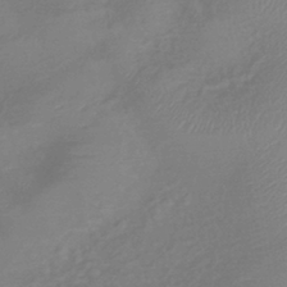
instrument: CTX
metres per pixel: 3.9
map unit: lHb
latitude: -42.1794
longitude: 81.5210
